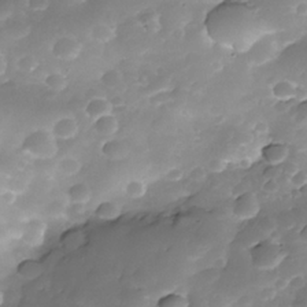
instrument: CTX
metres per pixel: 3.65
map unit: Nhe
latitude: -35.4454
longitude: -145.9717
